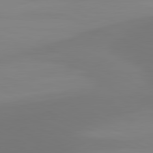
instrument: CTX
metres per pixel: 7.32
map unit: lApd
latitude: 81.4615
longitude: 128.0661
